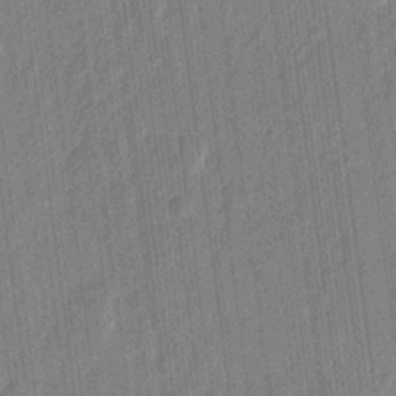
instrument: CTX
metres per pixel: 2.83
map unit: lHvf
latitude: 23.1592
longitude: 144.5763
